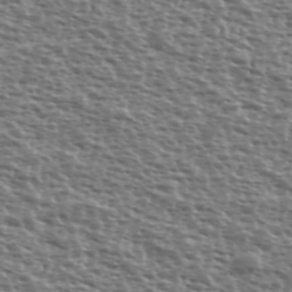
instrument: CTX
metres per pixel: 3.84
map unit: Ave
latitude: 39.3293
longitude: -111.8395
